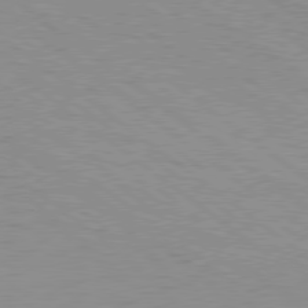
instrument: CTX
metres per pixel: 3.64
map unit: Hpe
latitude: 78.4979
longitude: -168.1578
